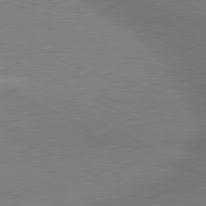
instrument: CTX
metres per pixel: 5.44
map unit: lApd
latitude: 81.3293
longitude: 162.3873
